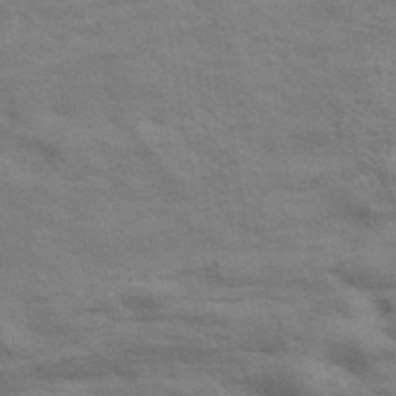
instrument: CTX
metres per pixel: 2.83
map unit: ANa
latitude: 42.2145
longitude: 17.5777
